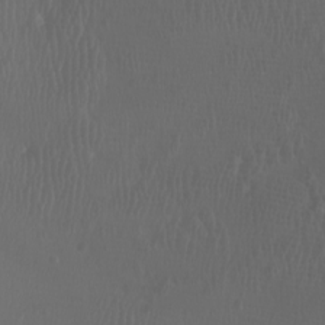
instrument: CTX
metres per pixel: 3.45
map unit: Htu
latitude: -5.7666
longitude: -73.7261
